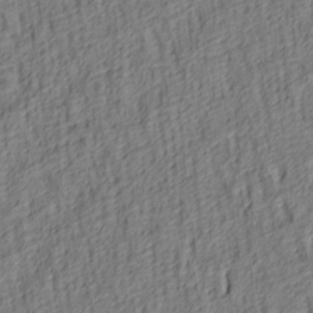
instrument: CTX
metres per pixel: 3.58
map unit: lAa
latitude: 4.9514
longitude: -114.4601
